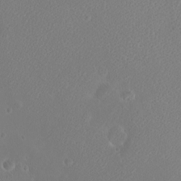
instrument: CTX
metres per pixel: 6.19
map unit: eHh
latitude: -8.8219
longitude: -69.8772
